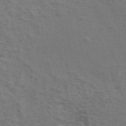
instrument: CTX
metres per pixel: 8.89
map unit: ANa
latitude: 45.5371
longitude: 30.9541
